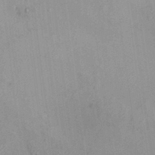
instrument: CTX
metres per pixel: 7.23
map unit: HNhu
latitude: 8.3656
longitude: -1.1781
